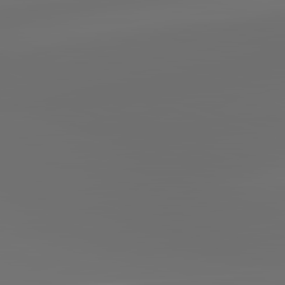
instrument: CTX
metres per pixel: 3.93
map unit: lApd
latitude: 83.5371
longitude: -129.6127
